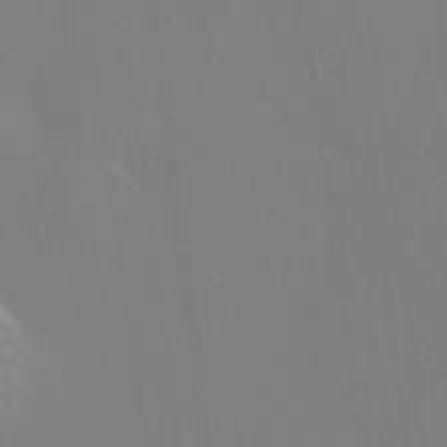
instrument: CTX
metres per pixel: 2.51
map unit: HNhu
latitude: 8.1956
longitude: 15.0298
